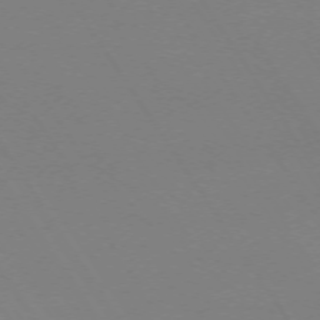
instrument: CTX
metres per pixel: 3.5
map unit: Ap
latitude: -74.0094
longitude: -72.4979
